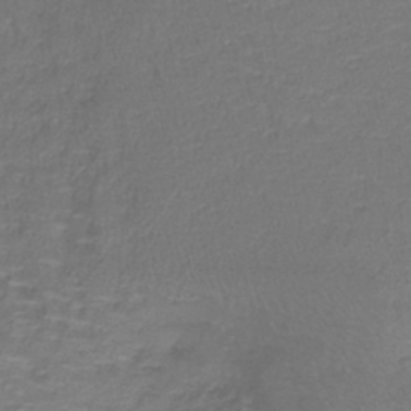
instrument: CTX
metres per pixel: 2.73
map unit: lHb
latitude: -42.0661
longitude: 58.5762
